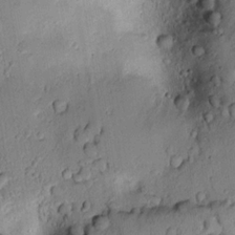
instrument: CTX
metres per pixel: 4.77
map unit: lAvf
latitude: 9.3482
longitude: 167.4643
